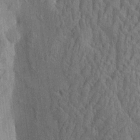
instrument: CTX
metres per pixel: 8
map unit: eHh
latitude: -3.8422
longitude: 14.7841
